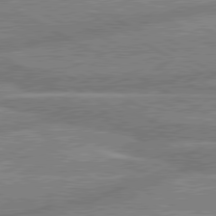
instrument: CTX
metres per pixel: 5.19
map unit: lApd
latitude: 80.2711
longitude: -171.5560
